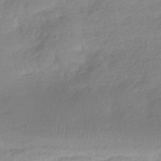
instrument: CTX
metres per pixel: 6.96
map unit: HNhu
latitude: -40.3684
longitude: 94.5195
